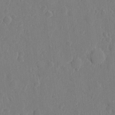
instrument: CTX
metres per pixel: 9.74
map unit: eHh
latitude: 6.1956
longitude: -72.9514
